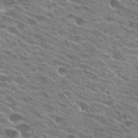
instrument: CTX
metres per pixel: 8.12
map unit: Hto
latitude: 24.8380
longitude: -41.5749
